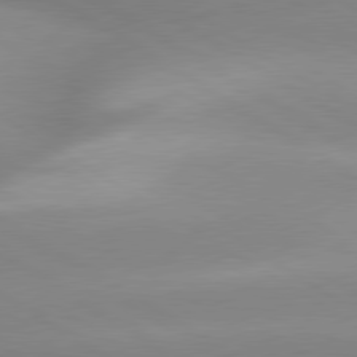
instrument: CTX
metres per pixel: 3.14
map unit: lApd
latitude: 80.0255
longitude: -146.1767
